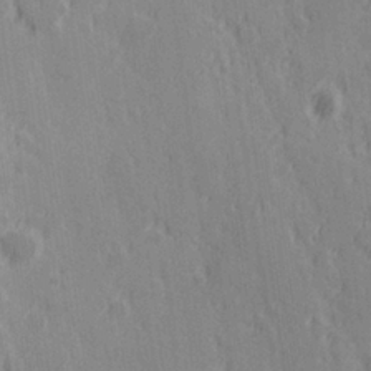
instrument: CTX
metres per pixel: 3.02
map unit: Hve
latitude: 25.6504
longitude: 146.2361
